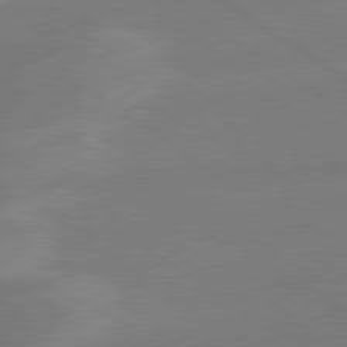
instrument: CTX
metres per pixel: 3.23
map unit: lApd
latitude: 79.1214
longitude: -143.1781
